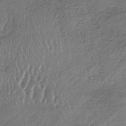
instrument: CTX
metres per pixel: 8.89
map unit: lHb
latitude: -37.6155
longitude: 68.3495
